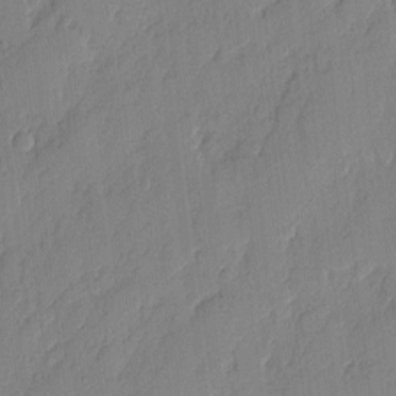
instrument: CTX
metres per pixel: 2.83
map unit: eHh
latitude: 5.5371
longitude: -75.9339
